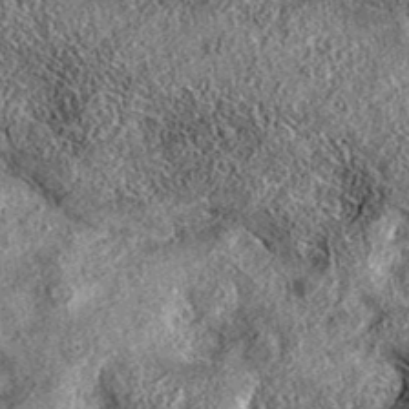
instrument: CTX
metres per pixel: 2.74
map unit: eAb
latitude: 37.1403
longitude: 108.5763
